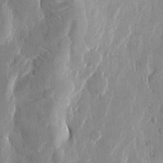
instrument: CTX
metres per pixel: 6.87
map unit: eHh
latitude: 12.4601
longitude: -69.2348
